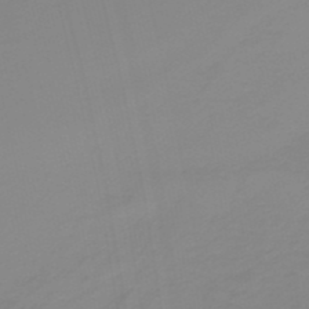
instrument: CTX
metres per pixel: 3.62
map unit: HNb
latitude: -36.8219
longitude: 55.4077
